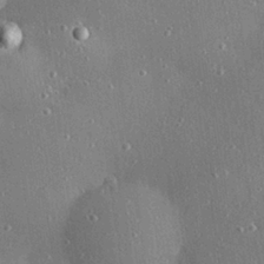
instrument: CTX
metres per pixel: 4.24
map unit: Hve
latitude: 27.9339
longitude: -90.3089
